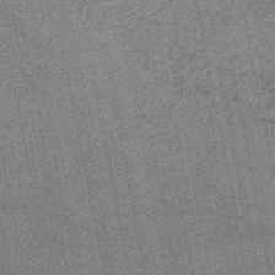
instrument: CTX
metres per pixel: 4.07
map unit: HNb
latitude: -52.3117
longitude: -42.4790
